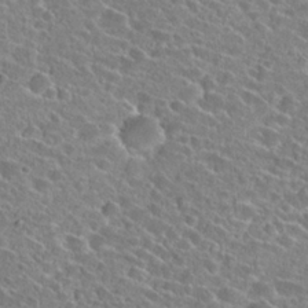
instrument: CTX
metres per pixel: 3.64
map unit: Hto
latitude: 24.4601
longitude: -45.7449
